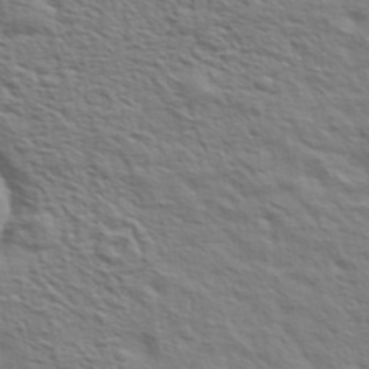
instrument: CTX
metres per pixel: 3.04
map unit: eHh
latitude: 37.1592
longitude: -81.0836
